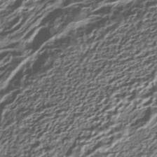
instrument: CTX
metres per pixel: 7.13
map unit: HNhu
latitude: -40.2739
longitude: 107.5777
